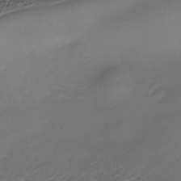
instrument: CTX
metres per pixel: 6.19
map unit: Nhe
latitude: -36.8030
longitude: -87.2537
